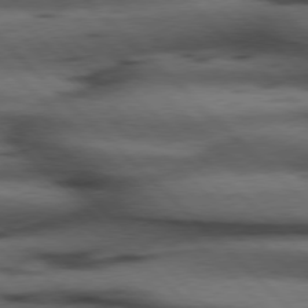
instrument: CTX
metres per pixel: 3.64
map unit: Hpe
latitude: 77.1781
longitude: -155.2726
